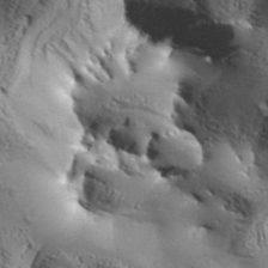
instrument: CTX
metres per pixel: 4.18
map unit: Aa
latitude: 34.0822
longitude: -135.0458
